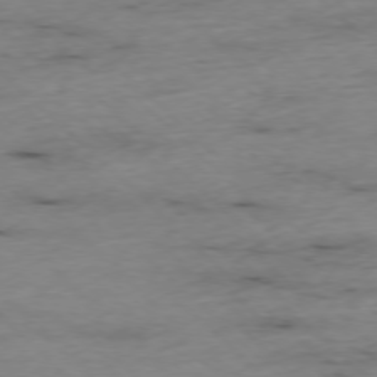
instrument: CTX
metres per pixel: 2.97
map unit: Ap
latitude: -77.1053
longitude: -90.3467
